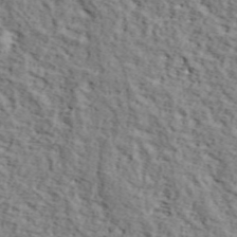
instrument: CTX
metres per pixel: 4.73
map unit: lHvf
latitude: 38.2145
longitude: -86.9136
